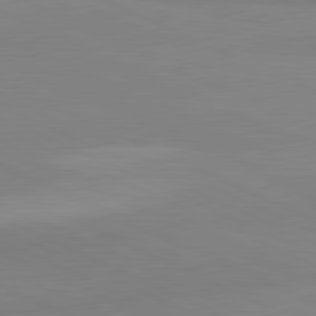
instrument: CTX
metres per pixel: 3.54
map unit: lApd
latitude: 81.5371
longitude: 178.2361
